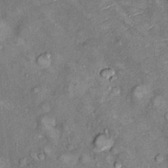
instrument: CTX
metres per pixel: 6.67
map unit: Hto
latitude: 10.6491
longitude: -36.5734
